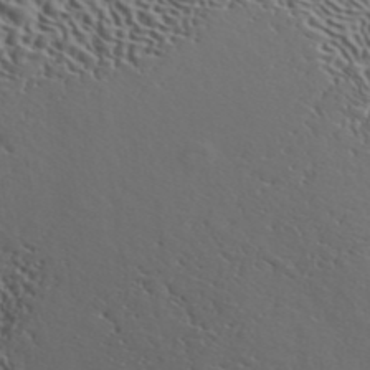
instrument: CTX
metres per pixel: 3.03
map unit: ANa
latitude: 42.4412
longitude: 50.6329
